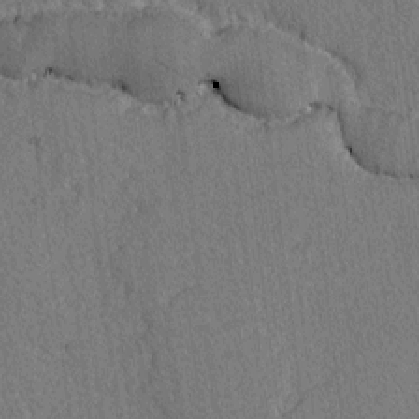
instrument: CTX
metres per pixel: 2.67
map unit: lAvf
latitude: -3.3131
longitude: -109.1781
